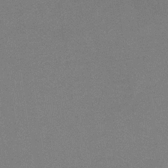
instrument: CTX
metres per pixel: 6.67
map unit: lHb
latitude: -34.0094
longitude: 68.2172
